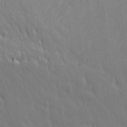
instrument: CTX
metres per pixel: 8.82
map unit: Hve
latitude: 26.4412
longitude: 145.1809
